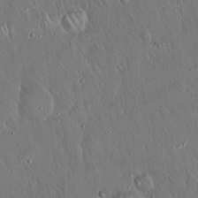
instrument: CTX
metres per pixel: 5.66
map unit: Hto
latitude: 16.9892
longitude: -57.4993
